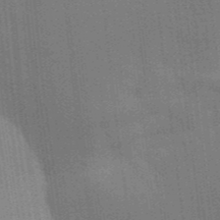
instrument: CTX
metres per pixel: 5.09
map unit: Aa
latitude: 33.2537
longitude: -143.1781
